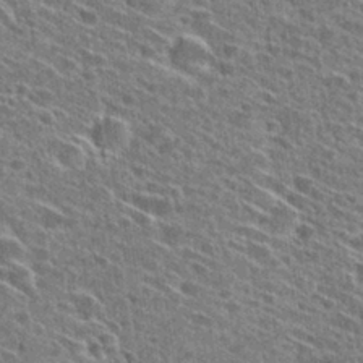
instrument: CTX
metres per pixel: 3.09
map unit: Hto
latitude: 28.4223
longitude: -45.4993
